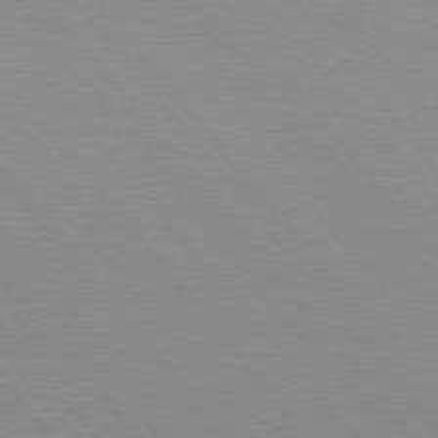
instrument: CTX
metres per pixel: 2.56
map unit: Hpe
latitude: 76.0633
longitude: -153.1214
